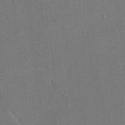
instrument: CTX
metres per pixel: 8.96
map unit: eHh
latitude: 15.6505
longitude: -68.1389
